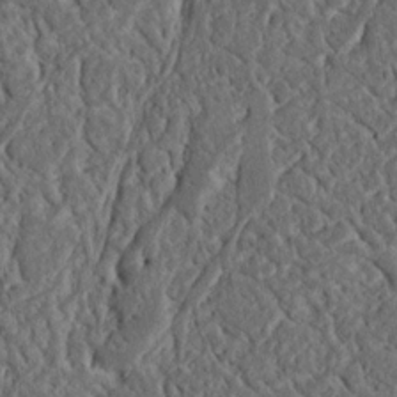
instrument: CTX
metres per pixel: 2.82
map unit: Nhu
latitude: 15.8584
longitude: -74.5735
